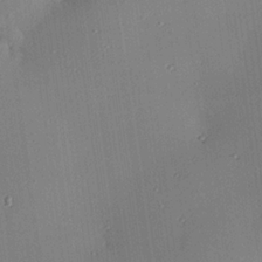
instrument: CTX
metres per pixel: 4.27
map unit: eHh
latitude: 23.5560
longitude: -91.1403
